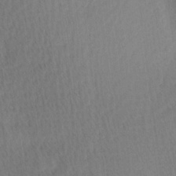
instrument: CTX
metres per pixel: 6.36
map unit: Ave
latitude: 11.4238
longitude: -107.1025
